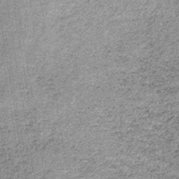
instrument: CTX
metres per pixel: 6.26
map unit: lHb
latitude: -36.1605
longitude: 64.7274
